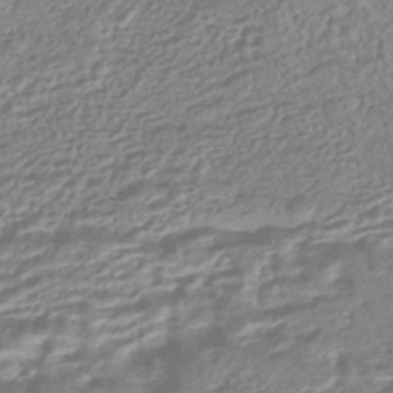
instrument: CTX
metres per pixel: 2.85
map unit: HNhu
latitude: -44.0661
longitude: 100.0283
